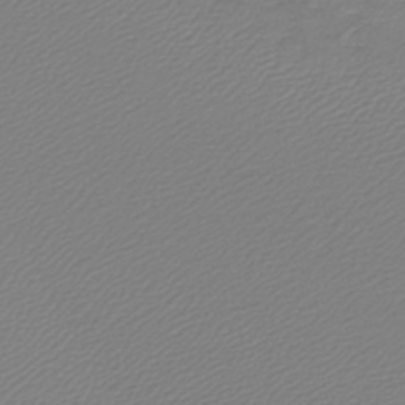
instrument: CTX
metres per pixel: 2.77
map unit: lHb
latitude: -46.2739
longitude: 59.7099
